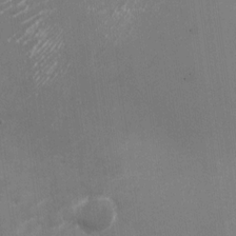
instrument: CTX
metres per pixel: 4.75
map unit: Nhu
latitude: -27.5588
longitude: -74.6679
